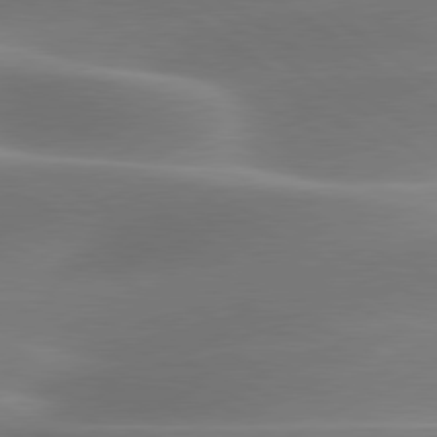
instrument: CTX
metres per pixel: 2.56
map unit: lApd
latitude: 79.7261
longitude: -91.2348
